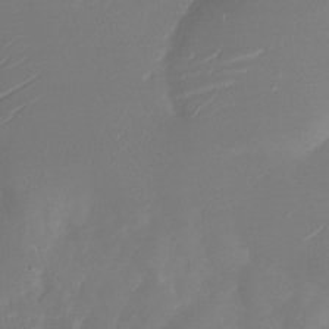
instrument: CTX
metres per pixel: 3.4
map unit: Nhu
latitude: -27.5021
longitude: -79.0648
